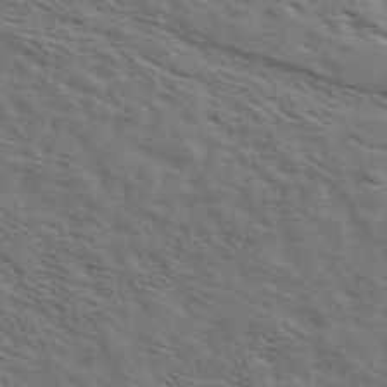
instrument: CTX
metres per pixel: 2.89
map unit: ANa
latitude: 45.5182
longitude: -83.4993
